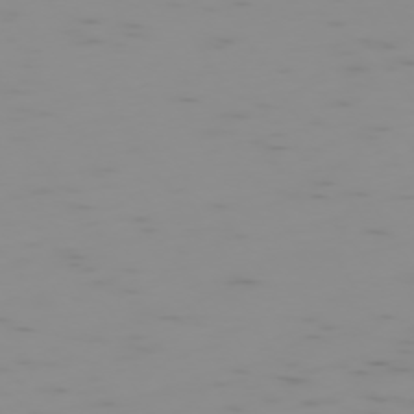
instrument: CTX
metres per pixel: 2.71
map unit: Hpe
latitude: -74.0661
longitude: 6.8219
